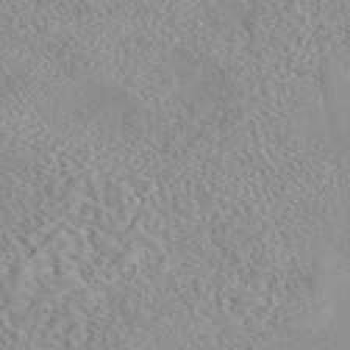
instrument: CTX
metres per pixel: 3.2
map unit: eAb
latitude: 44.5357
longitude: 115.5021
